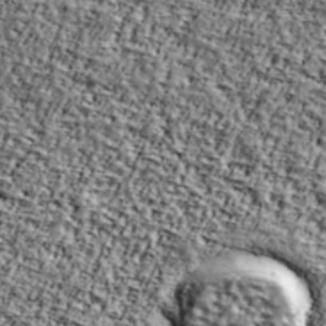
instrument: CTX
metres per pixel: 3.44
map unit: Ave
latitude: 41.9339
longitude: -110.3467
